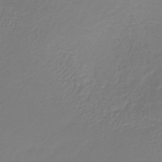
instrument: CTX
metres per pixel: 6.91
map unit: lHb
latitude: -40.9353
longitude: 72.3684
